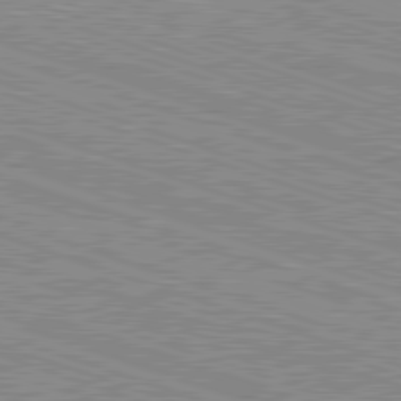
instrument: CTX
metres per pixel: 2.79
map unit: Hpe
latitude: -82.7463
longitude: 8.8786
